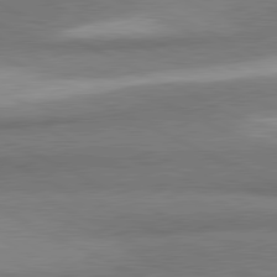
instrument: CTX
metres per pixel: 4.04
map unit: lApd
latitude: 81.0836
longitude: 164.8975
